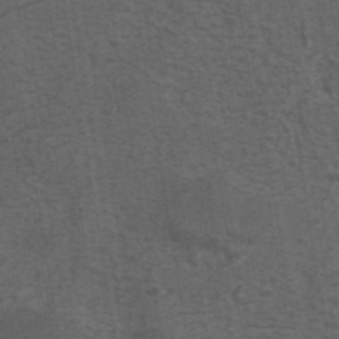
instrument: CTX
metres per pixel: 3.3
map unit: eAb
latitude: 43.6883
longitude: 105.3509
